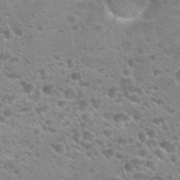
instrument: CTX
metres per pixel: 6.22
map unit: Hto
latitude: 24.3656
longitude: -50.5356
